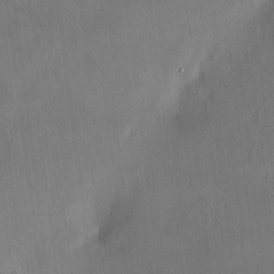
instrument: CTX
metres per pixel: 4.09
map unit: HNhu
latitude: 6.4223
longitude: 7.1431
